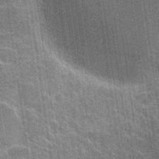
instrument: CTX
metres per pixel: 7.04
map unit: Hto
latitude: 23.0458
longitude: -40.7435
